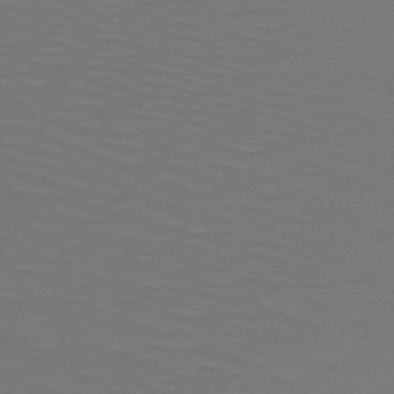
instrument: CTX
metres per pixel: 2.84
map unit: HNb
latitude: -51.5588
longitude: -43.5371
